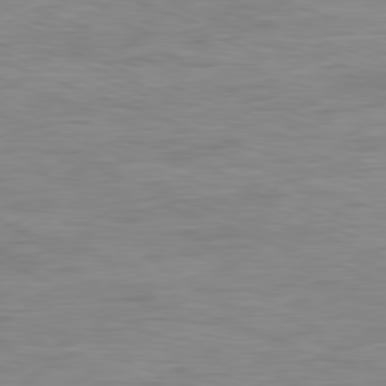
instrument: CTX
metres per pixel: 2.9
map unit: Ap
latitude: -81.2187
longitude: -89.7261
